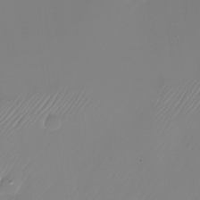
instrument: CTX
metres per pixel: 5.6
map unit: Nhu
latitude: -24.4251
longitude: -71.5182
